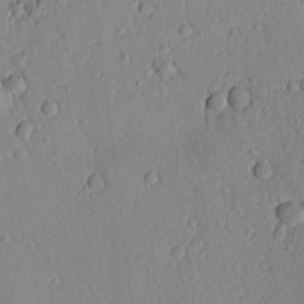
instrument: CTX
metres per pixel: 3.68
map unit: Htu
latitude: -0.1417
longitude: 171.6533
